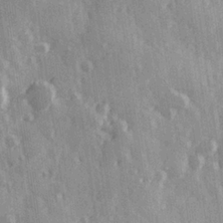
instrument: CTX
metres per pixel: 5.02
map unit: Hve
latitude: 26.1956
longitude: 147.4832
